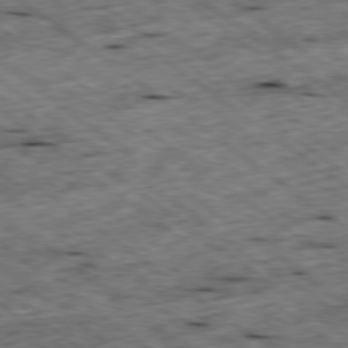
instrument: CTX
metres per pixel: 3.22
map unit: Ap
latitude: -79.4265
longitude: -88.4223
